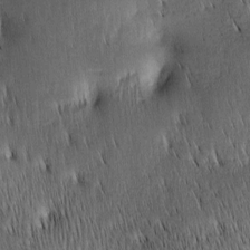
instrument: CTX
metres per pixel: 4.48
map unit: lAa
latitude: -8.4062
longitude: -124.7435
